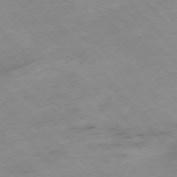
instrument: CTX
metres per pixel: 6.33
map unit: Hpe
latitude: -76.8219
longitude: -17.8772
